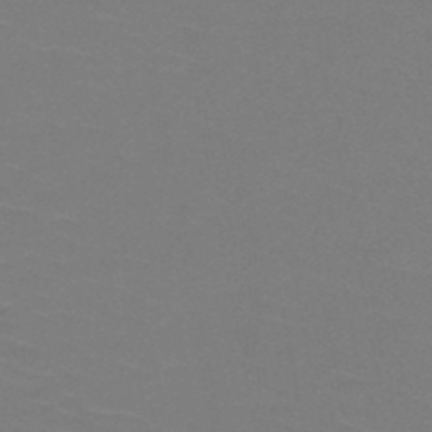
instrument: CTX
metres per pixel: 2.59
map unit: HNb
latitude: -48.6708
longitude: -48.5924
